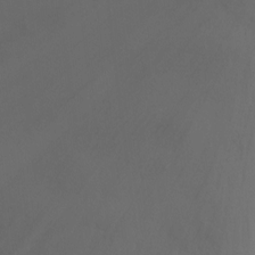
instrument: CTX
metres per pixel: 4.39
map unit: Ht
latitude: -9.5966
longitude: -20.6680
